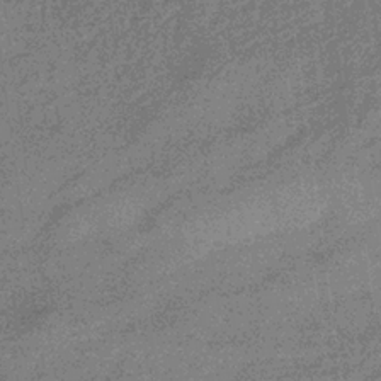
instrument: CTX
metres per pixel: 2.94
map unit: eHb
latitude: -32.9731
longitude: 75.5022
